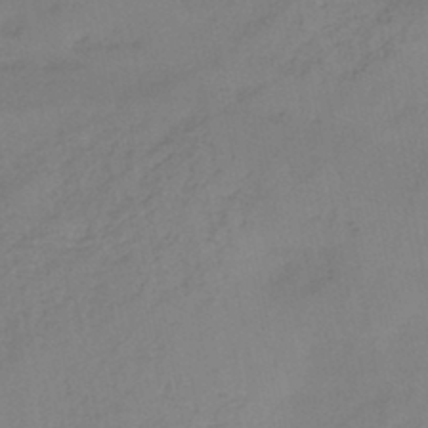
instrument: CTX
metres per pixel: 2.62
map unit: HNb
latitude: -45.3510
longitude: -42.6302
